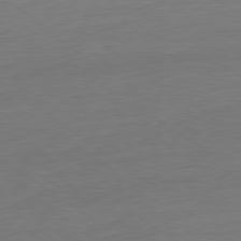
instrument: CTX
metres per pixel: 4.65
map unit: Ap
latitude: -80.2362
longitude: -69.8772
